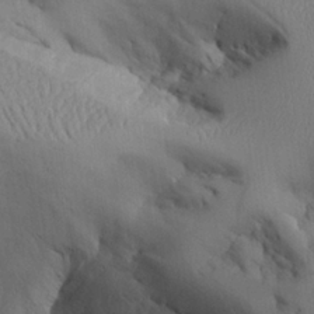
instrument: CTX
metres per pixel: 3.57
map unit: Aa
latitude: 25.9528
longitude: -129.2348
